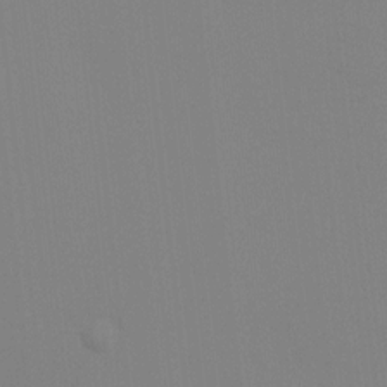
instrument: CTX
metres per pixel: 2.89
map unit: Ave
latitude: 3.4048
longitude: -112.8191
